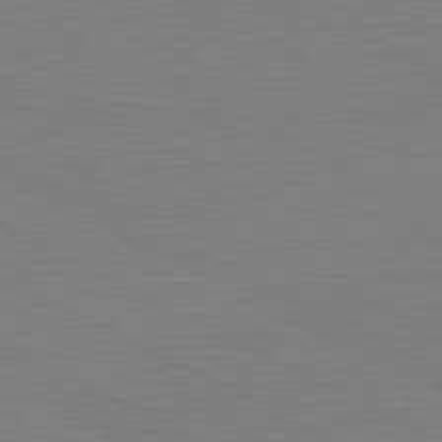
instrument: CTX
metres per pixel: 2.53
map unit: lApd
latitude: 81.1781
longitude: 150.6707
